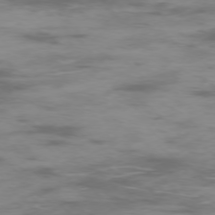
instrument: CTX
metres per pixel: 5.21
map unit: Ap
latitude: -75.8234
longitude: -68.4034
